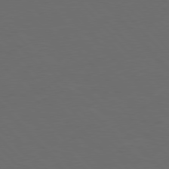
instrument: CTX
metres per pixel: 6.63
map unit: Hpe
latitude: 76.7624
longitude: -163.6316
